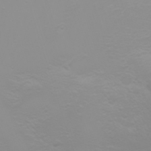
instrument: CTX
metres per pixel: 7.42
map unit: Nhu
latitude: -4.9163
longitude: -79.4805
